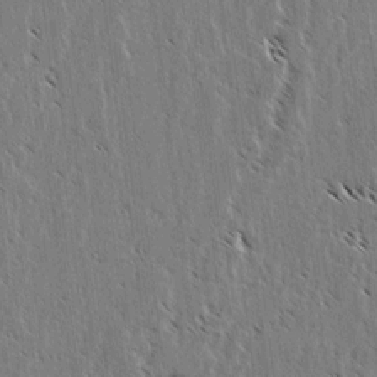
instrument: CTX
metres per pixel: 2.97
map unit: lAvf
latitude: 3.0080
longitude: -105.4994
